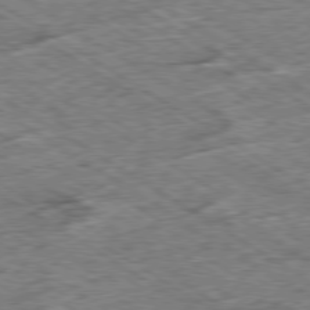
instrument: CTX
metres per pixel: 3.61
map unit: Ap
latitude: -79.8611
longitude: -86.5546
